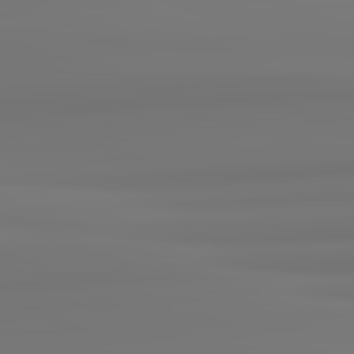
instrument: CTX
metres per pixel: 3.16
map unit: lApd
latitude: 82.4978
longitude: 171.3321
